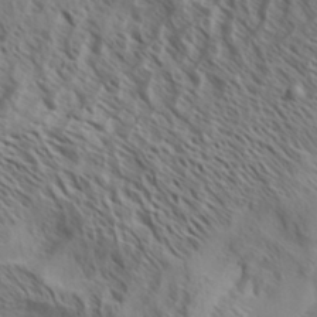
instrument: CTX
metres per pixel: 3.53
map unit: Aa
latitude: 33.3671
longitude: -138.8947
